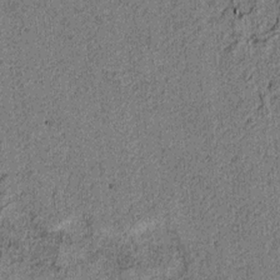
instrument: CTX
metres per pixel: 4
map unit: lAvf
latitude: 4.5168
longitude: 157.5399
